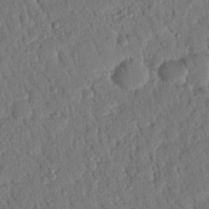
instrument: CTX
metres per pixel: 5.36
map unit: Nhu
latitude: 19.4615
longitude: -78.4412
